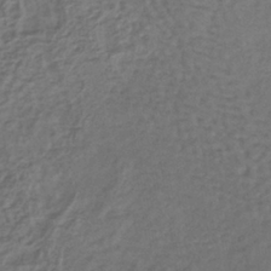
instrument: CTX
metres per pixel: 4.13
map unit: lHb
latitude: -39.5399
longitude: 61.8800
